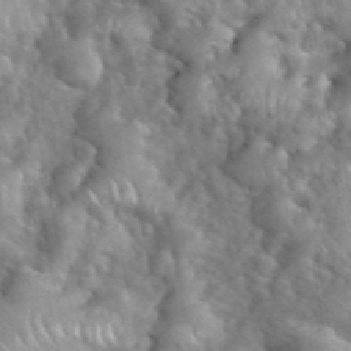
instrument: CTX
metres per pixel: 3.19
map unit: eHh
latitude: 40.0444
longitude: -57.1403
